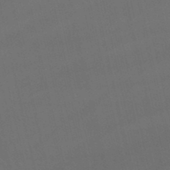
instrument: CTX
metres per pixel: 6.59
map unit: lHb
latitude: -46.6329
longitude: 77.4832
